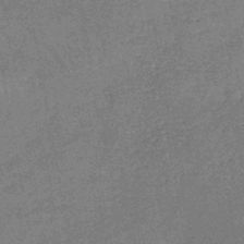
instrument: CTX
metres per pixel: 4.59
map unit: HNb
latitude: -45.2376
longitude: -36.7435
